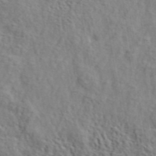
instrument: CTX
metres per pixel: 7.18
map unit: lHvf
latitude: 41.5749
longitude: -87.6127
